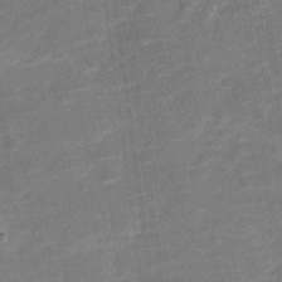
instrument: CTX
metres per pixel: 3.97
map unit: Nve
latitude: -20.0472
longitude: 103.5399
